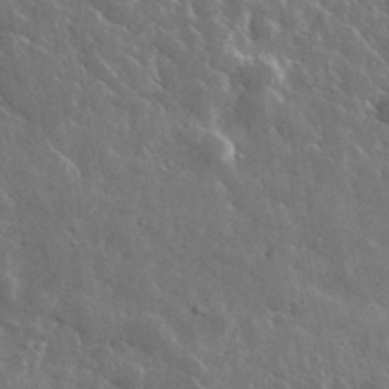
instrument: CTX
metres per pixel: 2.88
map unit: lHvf
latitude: 36.4979
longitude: -89.1026
